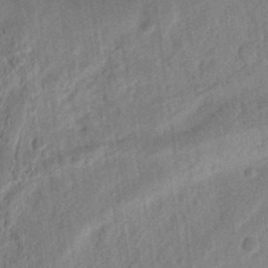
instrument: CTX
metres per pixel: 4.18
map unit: Ht
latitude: 12.1767
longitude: -74.8947
